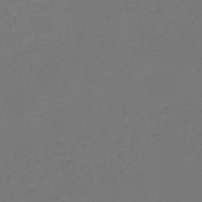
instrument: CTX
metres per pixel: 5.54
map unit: HNb
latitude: -54.2551
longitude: -50.2711
